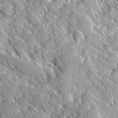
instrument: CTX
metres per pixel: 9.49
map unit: Ave
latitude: 16.4979
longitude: -130.3846
